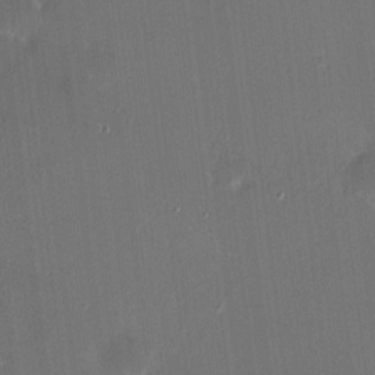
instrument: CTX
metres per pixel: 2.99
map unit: HNhu
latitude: 6.7246
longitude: 7.6155
